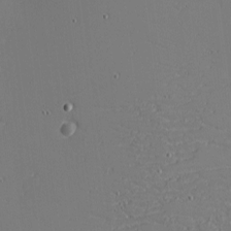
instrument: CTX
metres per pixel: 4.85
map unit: eHh
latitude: -3.8611
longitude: -81.3482
